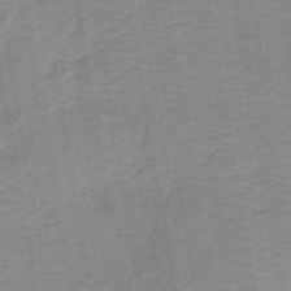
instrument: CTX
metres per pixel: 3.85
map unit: HNb
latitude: -44.0850
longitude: 51.8422
